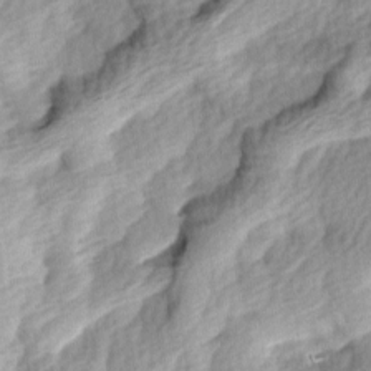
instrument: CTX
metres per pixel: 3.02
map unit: lAa
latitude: -5.0864
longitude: -121.2159
